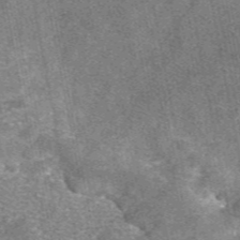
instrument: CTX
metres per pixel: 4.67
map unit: eAb
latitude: 47.5371
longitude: 106.5574
